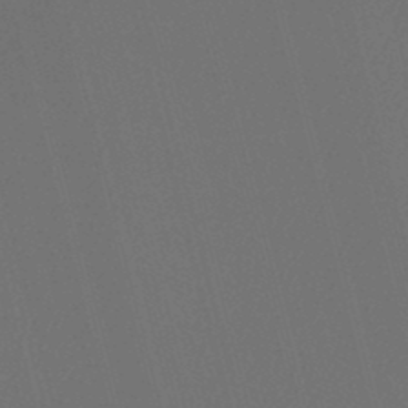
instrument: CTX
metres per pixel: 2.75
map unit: lHb
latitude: -48.2173
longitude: 61.4832
